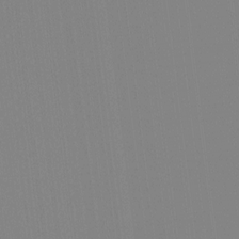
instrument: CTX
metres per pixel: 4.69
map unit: Hto
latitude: -8.2928
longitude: -51.2914
